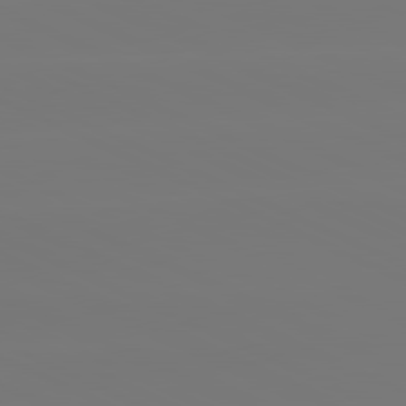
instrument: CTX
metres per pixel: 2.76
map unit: lApd
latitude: 81.0836
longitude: -149.1781
